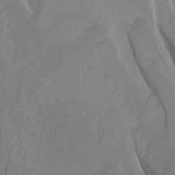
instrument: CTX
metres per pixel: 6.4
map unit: Htu
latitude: -5.4265
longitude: 138.3873
